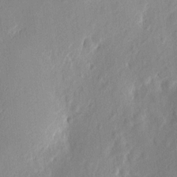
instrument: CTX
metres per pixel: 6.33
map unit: eHh
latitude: 7.3293
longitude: -75.2348
